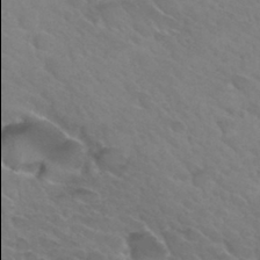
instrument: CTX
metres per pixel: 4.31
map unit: Hto
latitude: 32.4034
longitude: -45.9906
